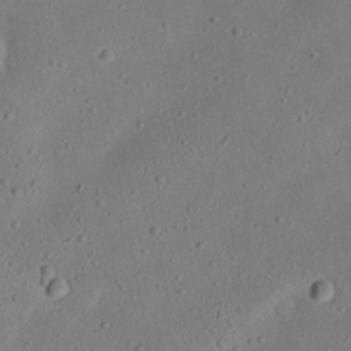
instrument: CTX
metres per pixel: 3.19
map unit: Nhu
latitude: 22.8947
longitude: -72.7247
